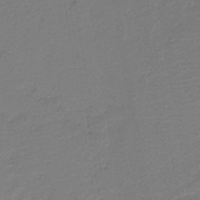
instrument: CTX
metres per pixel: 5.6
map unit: HNb
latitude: -42.2739
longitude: 51.1242
